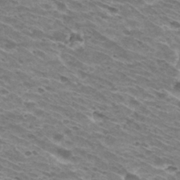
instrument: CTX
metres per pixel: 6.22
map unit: Hto
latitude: 31.8962
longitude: -42.1956
